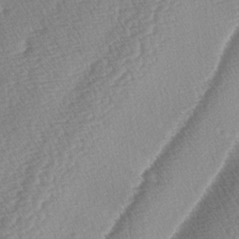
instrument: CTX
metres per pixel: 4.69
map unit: lAa
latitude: -4.1416
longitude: -130.3090
